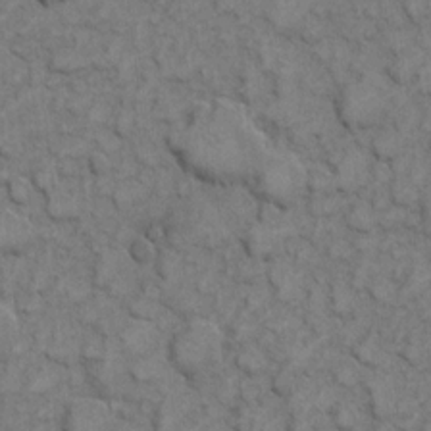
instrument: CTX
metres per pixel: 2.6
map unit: eHh
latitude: 7.4048
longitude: -64.8569
